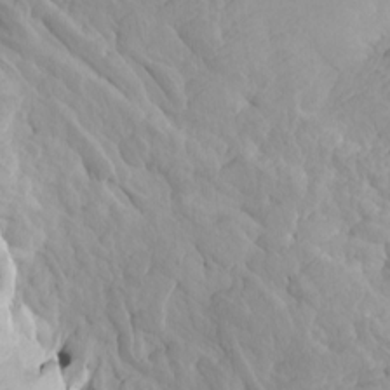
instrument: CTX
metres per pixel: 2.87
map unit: Htu
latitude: -8.1039
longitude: -67.0647
